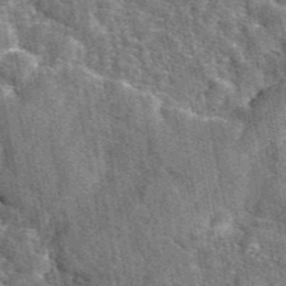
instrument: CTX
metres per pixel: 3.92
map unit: eAb
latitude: 45.3481
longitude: 110.9919
